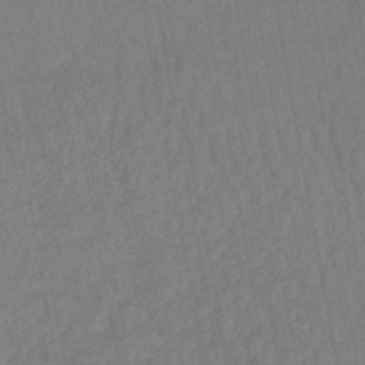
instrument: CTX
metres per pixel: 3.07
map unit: lHb
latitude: -43.2375
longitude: 72.9919
